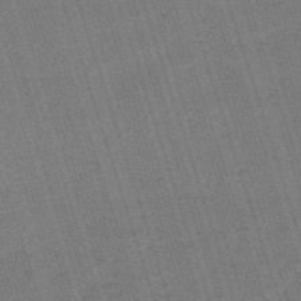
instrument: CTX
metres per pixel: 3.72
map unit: HNb
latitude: -56.0472
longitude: -44.9136
